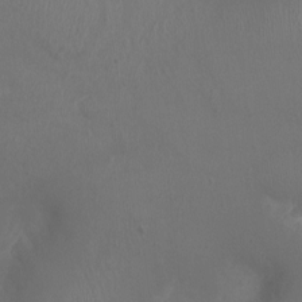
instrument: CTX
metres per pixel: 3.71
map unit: Ht
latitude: -1.7667
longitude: -17.4804
